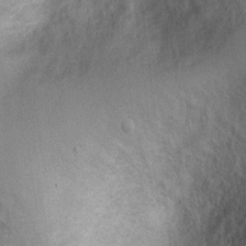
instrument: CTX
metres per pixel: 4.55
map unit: Nhu
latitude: 1.1025
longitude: -18.0822
